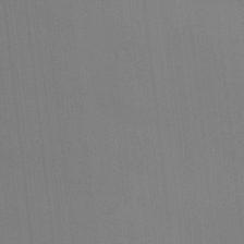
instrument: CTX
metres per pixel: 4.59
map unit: HNhu
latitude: 10.2523
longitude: 10.3117
